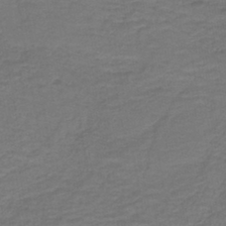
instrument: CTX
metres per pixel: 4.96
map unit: lHb
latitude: -41.8989
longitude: 53.7099
